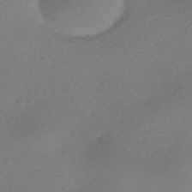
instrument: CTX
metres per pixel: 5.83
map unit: HNhu
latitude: -41.0486
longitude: 97.0109
